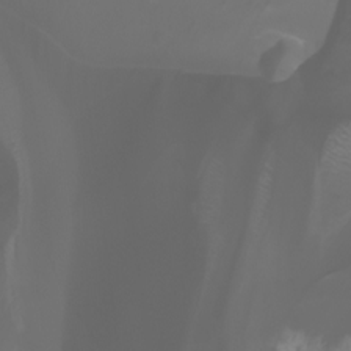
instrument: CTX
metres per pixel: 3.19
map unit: Aa
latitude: -6.4629
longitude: -72.4601
